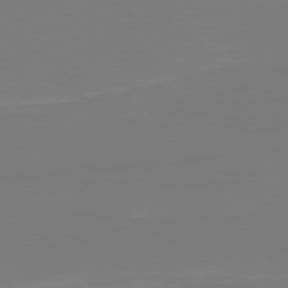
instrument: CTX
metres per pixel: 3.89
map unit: lApd
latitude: 79.0270
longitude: -175.1403
